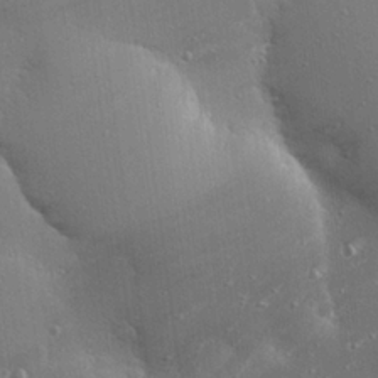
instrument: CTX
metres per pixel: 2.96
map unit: eHh
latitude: 25.0458
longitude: -89.4427
